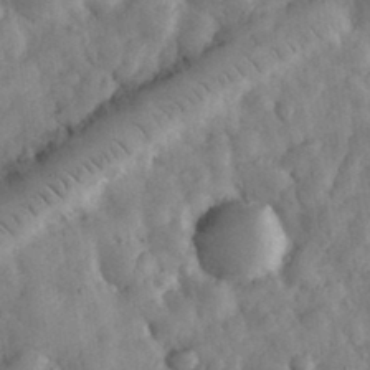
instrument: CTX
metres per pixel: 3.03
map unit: eHh
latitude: 33.4993
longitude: -69.4427
